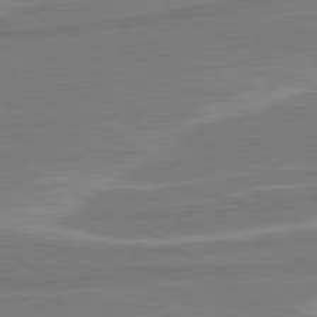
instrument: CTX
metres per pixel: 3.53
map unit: lApd
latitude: 80.3845
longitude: 128.7085
